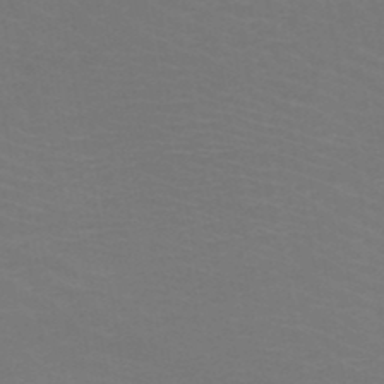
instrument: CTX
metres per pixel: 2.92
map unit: HNb
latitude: -48.8408
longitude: -46.3279
